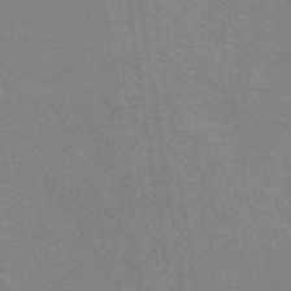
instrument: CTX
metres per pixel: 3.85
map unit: eHb
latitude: -36.9919
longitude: 76.5763
